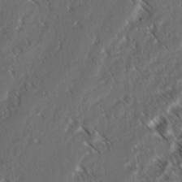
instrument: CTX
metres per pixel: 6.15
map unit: lAvf
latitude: -3.7477
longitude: -114.3089
